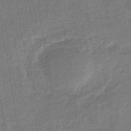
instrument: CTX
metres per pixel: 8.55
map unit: eHb
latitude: -44.1795
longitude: 86.6708
